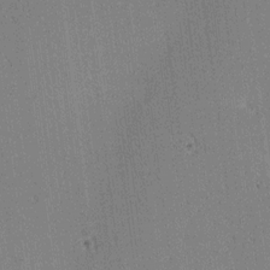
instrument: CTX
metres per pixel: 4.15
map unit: lAa
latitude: 12.6302
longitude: -107.4804
